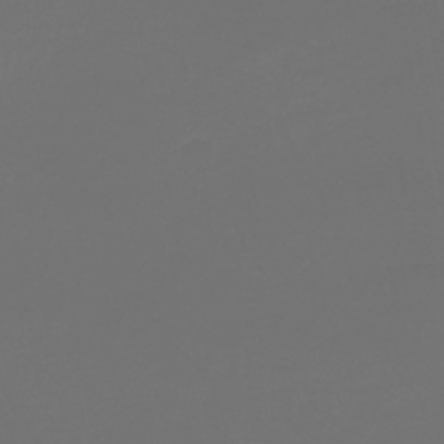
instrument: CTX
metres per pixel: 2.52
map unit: lHb
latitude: -43.9178
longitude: 64.2551
